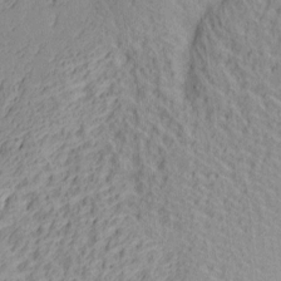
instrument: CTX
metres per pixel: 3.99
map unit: lAa
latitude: 5.3859
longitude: -117.4049
